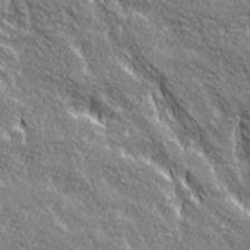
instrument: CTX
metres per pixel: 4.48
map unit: Ave
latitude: 20.5924
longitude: -135.4048
